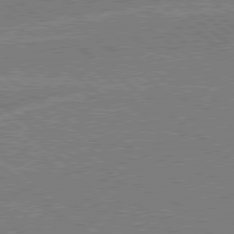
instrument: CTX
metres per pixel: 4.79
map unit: Hpe
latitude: 78.7247
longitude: -160.5168
